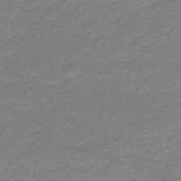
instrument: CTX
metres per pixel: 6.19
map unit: eHb
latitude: -33.2565
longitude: 70.0850
